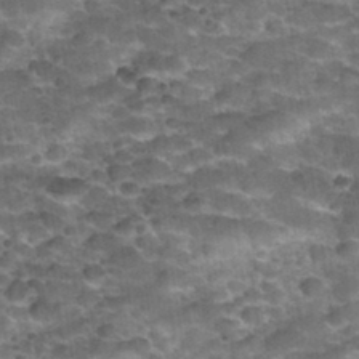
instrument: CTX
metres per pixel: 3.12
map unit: Nhu
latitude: 32.3656
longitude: -53.3481
